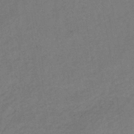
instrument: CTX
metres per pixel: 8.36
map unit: lHb
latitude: -37.6721
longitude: 69.2564
